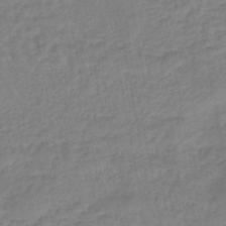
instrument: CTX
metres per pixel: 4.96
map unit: eHb
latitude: -44.8975
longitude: 80.3684
